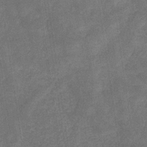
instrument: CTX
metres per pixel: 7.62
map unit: eHb
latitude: -32.5385
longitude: 72.8030
